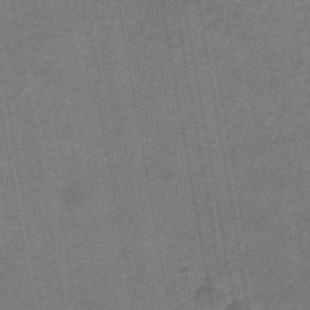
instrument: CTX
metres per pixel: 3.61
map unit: eHb
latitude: -40.0661
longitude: 82.7463
